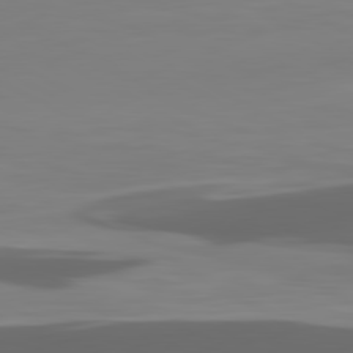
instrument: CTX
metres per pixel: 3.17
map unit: lApd
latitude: 80.3467
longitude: -89.8017
